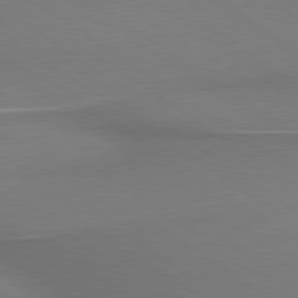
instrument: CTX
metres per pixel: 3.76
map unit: lApd
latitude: 79.7639
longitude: 178.8975
